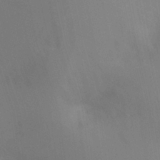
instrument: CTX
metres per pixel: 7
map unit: Ht
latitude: -8.8597
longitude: -31.4049
